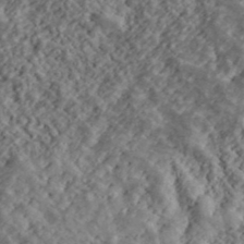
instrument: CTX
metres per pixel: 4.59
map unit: lHvf
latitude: 40.0822
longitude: -88.6302
